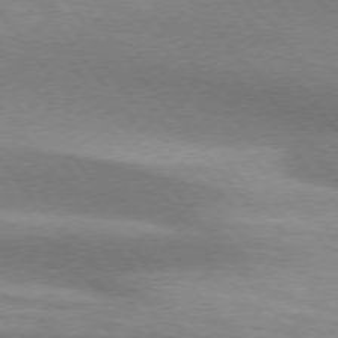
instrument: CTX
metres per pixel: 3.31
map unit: lApd
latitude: 74.8569
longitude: -50.4601
